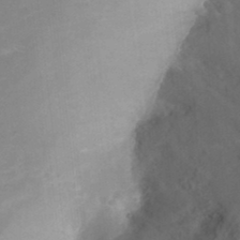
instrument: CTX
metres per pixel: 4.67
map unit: Nhu
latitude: 28.9136
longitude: -56.2144
